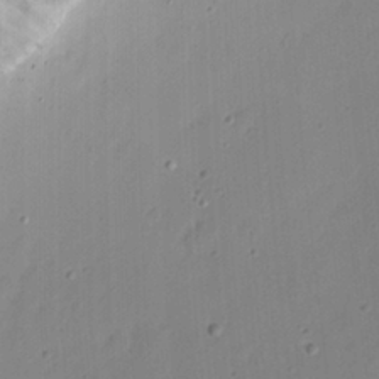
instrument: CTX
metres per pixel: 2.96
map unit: eHh
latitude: 21.5182
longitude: -70.4790
